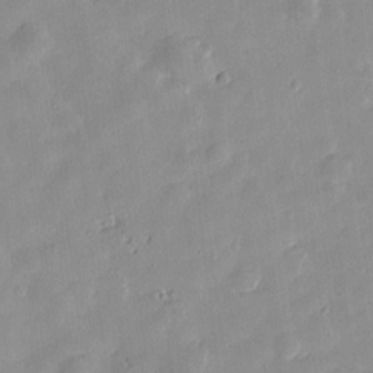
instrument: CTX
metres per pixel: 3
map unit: Htu
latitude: -2.9919
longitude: -176.1955
